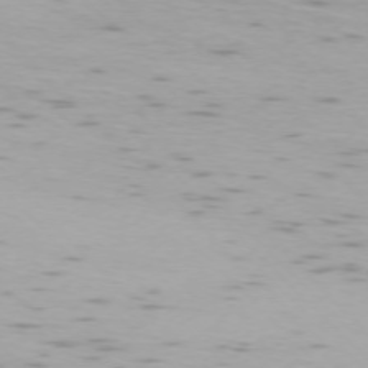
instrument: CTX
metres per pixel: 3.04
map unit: Ap
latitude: -75.6344
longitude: -68.1767
